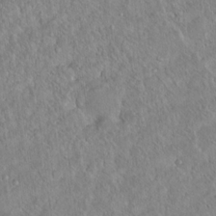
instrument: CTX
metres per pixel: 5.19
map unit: Ht
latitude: 14.4979
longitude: -39.7450
